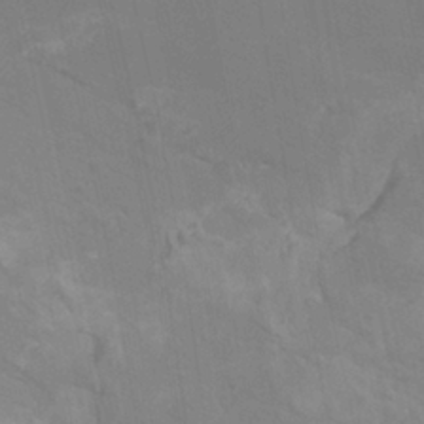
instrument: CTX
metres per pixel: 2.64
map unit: Nhu
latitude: -10.1417
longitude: -75.5560
